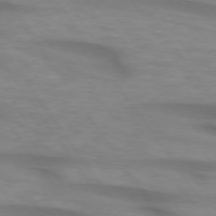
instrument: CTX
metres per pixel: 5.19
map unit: lApd
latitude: 74.5357
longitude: -59.1781
